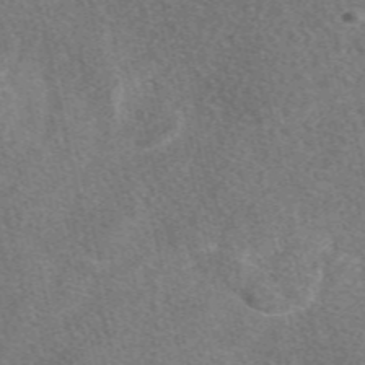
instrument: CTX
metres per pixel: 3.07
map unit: eAb
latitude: 47.9717
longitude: 119.0675
